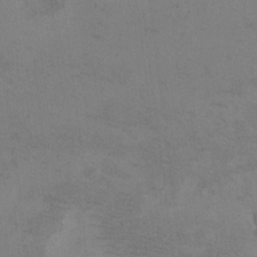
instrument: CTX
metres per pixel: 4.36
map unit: eHh
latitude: -2.8030
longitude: -73.8773
